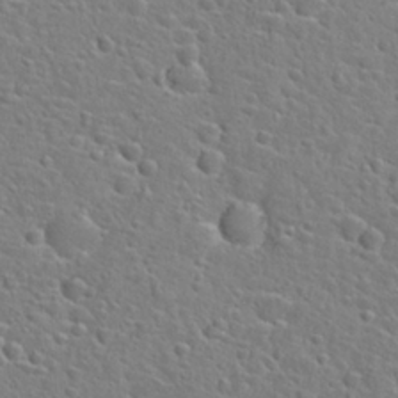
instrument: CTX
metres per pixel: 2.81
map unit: Hto
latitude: 24.7435
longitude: -46.6680
